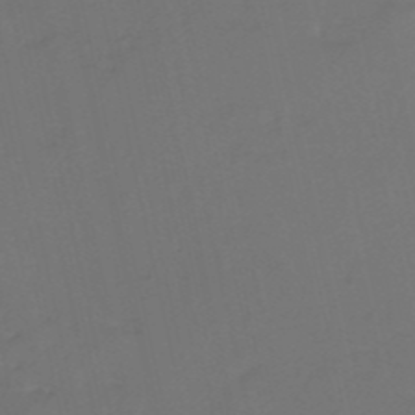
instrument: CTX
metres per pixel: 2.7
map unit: eHh
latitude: -53.1431
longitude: -24.4601
